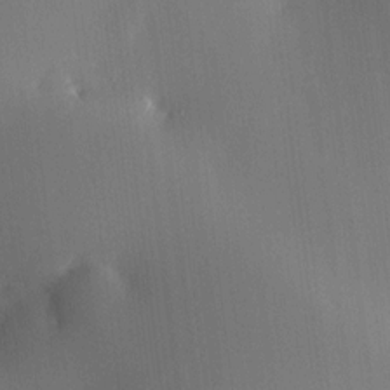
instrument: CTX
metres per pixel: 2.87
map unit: HNhu
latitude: 10.1011
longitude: 15.9178
